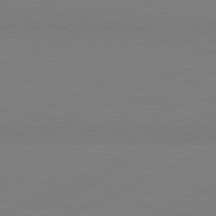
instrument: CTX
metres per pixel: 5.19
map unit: Hpe
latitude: -81.7856
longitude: 12.8975
